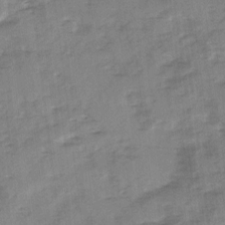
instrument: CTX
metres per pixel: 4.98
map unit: Ave
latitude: 1.1025
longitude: -110.4034
